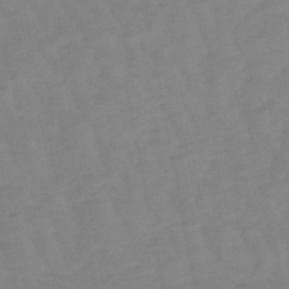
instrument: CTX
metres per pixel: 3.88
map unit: eHb
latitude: -49.1998
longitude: 77.0486
